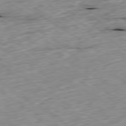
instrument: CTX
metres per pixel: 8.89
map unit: Ap
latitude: -79.8611
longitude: -90.4223
